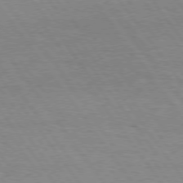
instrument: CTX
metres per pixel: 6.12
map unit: Hpe
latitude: 75.2159
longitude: -142.6491
